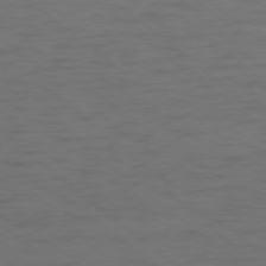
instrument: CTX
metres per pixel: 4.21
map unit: Ap
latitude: -77.4076
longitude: -76.0633
